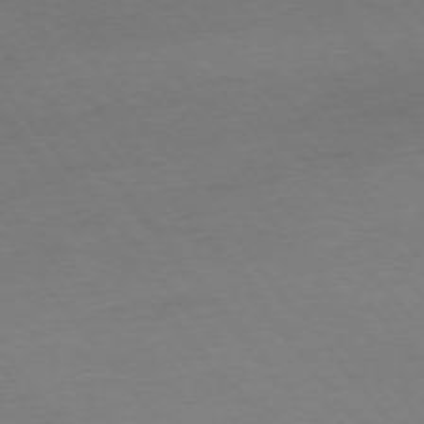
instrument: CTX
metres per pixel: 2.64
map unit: Ap
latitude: -75.4077
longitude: -66.9513
